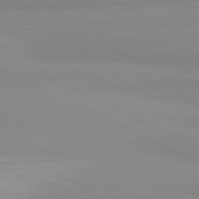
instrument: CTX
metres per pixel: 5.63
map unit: lApd
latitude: 81.5182
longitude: 179.6344
